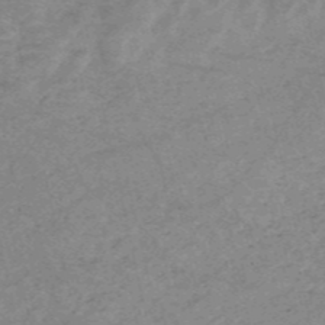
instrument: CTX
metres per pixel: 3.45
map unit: HNb
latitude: -54.1984
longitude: -42.7624
